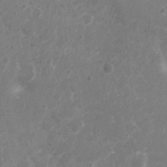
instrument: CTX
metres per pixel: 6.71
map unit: Nhu
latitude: 5.2915
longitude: -16.9892
